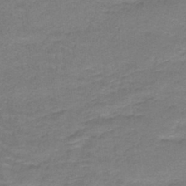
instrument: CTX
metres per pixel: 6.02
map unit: lHb
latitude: -42.4628
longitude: 57.9745
